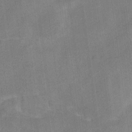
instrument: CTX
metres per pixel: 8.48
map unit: Nve
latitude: -24.6518
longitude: 106.5952
